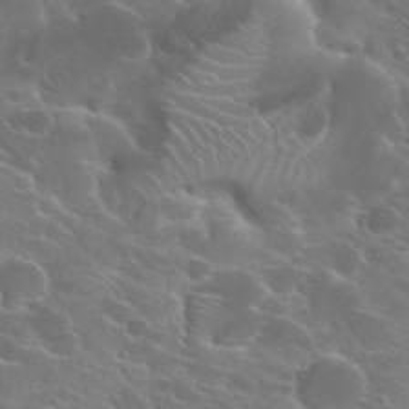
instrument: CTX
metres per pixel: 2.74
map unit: Hto
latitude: 23.4426
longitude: -39.3482
